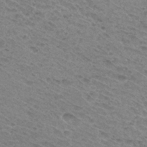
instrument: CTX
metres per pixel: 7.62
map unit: Hto
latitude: 31.7450
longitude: -47.6127
